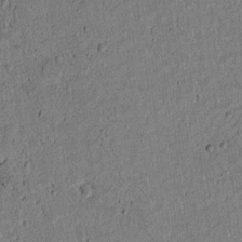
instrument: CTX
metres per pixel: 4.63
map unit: lAvf
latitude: 5.2915
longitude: 168.0850
